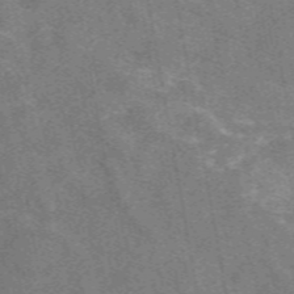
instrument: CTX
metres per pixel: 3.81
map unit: eAb
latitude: 50.0633
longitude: 115.8044
